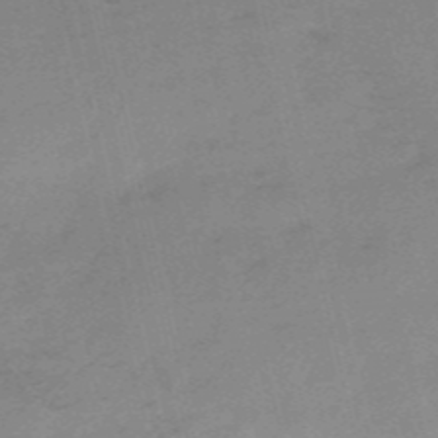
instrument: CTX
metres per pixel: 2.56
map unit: HNb
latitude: -55.0487
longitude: -43.1214
